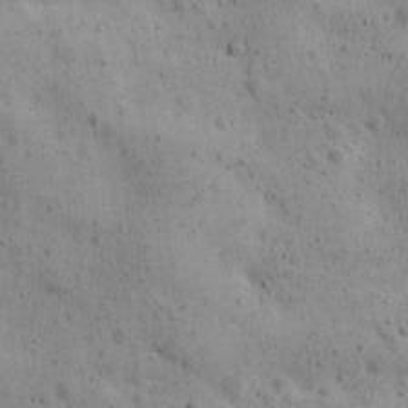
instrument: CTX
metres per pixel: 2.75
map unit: Ave
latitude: 11.4238
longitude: -105.9528
